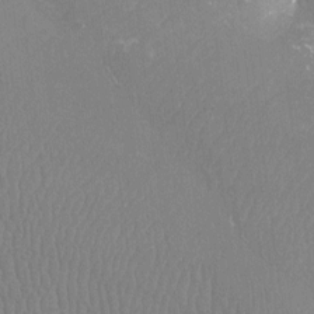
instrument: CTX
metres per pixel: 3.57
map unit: Ht
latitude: -6.9919
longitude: -34.0444
